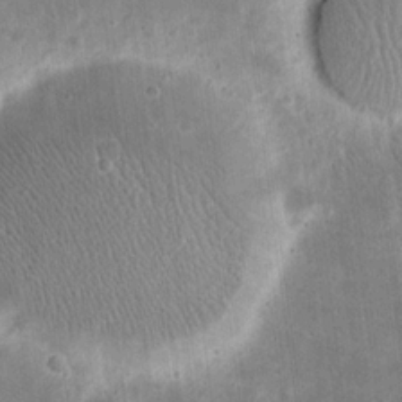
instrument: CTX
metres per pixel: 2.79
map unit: eHh
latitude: 20.8191
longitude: -67.7827
